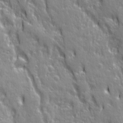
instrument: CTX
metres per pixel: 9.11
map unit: Ave
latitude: 21.4994
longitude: -135.1214
